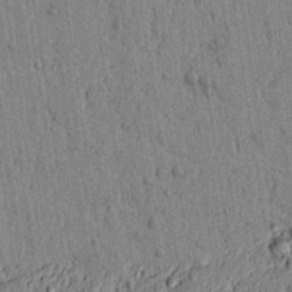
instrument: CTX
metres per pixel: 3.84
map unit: lAvf
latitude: 5.5938
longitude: 164.8786
